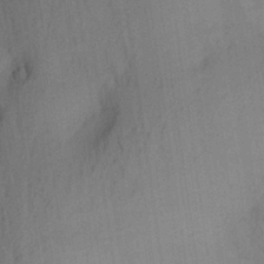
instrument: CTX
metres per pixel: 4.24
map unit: Aa
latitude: 29.1970
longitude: -144.1767
